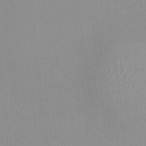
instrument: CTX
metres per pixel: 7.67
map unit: HNhu
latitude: -0.3685
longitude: -6.4412
